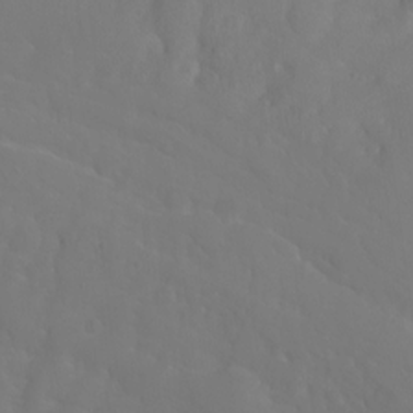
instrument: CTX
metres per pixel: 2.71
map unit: Ht
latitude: -0.1039
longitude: -46.6302
